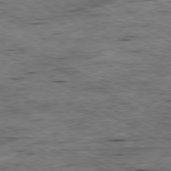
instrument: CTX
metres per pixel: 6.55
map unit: Ap
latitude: -80.5763
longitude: -85.1970
